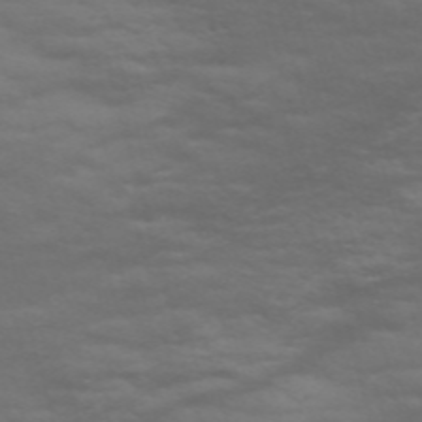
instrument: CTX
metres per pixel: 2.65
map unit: Nve
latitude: -59.1053
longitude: 55.8234
